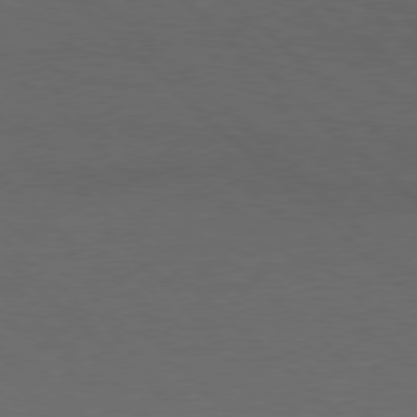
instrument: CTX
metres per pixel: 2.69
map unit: Hpe
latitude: 77.4804
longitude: -150.4412
